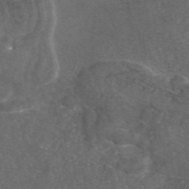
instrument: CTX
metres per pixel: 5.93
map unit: eAb
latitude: 46.8569
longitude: 112.2173
